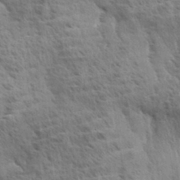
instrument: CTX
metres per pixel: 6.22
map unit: Aa
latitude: 33.1592
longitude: -140.9135
